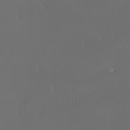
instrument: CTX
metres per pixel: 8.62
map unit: eHh
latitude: -2.3684
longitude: 19.9745
